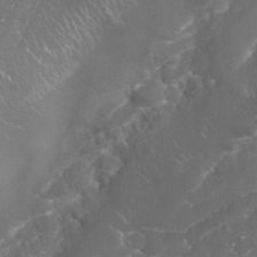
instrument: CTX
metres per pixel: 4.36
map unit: Nhu
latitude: 26.7246
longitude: -60.9702
